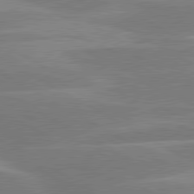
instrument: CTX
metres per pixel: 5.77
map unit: lApd
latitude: 80.4601
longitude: -123.7639
